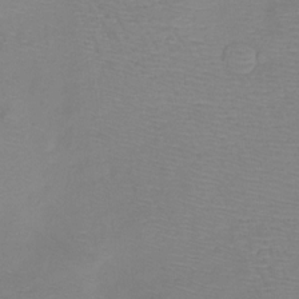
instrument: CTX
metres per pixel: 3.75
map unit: Hto
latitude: -11.7289
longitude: -39.8961
